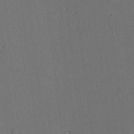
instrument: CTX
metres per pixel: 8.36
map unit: lAvf
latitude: 9.6127
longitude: 167.6533
